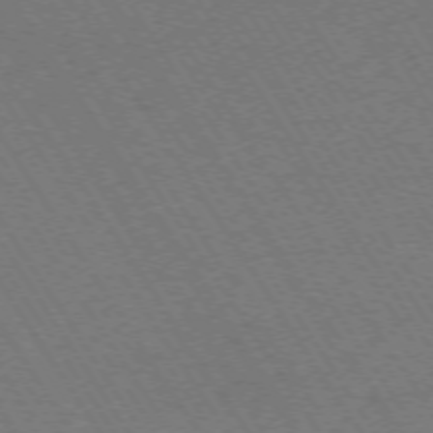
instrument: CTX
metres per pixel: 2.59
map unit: Ap
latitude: -74.2173
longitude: -71.6883
